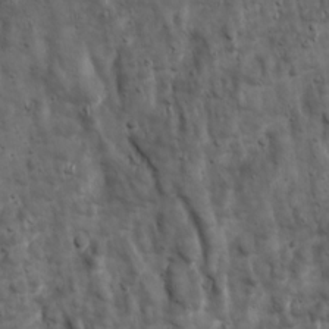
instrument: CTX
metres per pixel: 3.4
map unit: Ave
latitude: 17.0458
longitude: -133.1025
